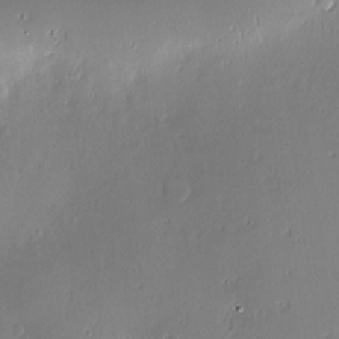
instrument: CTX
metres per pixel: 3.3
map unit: Nve
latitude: -8.2172
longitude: 173.1431
